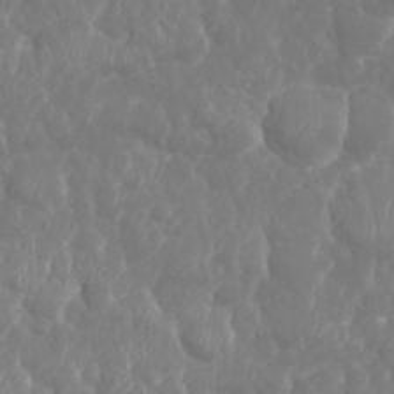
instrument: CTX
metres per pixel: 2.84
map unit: Nhu
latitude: 26.0633
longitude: -61.4804
